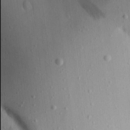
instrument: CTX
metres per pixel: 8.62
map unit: Aa
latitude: 16.3089
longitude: -145.9906
